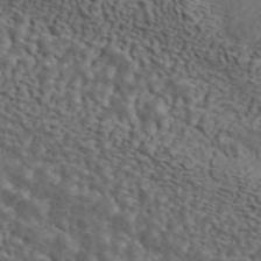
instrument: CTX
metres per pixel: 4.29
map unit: ANa
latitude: 44.4223
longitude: 38.0661
